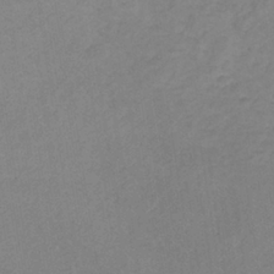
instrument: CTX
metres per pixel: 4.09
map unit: lHb
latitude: -36.3873
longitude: 72.3684
